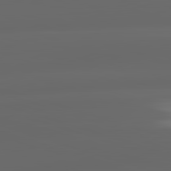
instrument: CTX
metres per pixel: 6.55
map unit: lApd
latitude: 83.0080
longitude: -132.3089
